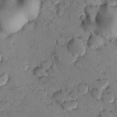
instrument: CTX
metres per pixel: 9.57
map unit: Nhu
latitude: 8.7813
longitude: -25.4426
